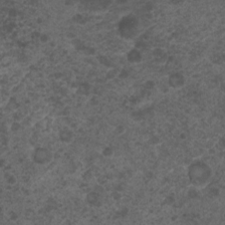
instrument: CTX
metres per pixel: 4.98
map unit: Nhu
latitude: 2.2144
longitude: -15.3671
